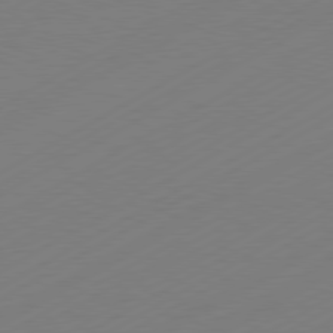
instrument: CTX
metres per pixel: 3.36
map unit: Hpe
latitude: -81.1620
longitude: 13.9556
